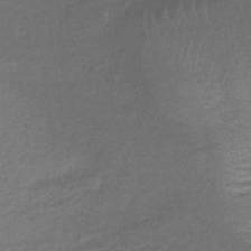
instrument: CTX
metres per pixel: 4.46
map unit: lHb
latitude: -39.4644
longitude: 73.5777
